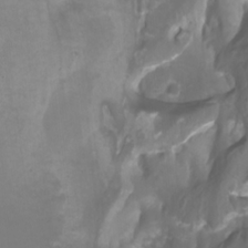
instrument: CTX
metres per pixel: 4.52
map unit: Htu
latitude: -10.9920
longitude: -74.9703
